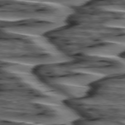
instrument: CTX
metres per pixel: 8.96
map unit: lApd
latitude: 75.3482
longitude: -72.6113
